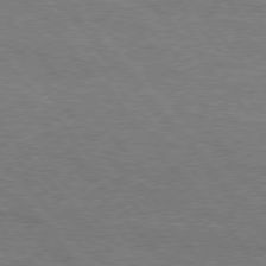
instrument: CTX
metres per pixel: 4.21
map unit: Hpe
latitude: 75.8772
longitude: -151.8583
